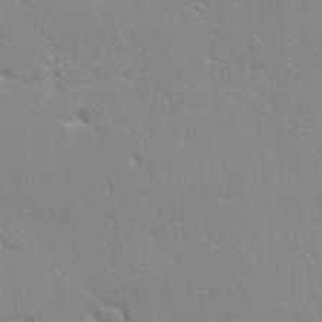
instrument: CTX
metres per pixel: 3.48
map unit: Ave
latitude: 20.9325
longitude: -137.4994
